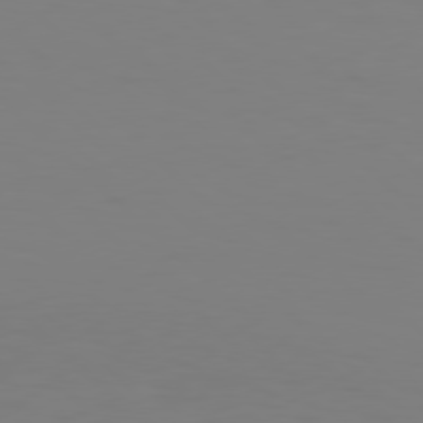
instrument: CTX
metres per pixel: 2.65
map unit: Hpe
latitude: 77.2159
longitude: -132.9136
